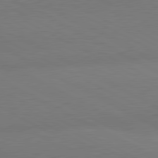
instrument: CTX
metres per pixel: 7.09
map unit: lApd
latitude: 80.6679
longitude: 126.8219
